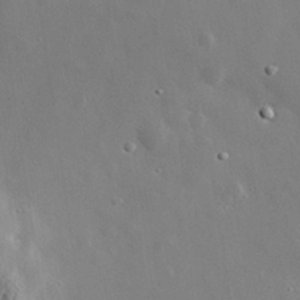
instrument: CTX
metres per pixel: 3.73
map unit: eHh
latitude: 30.6869
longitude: -80.7435
